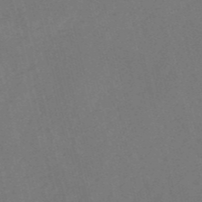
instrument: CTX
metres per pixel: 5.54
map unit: HNb
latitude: -53.1998
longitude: -48.2145
